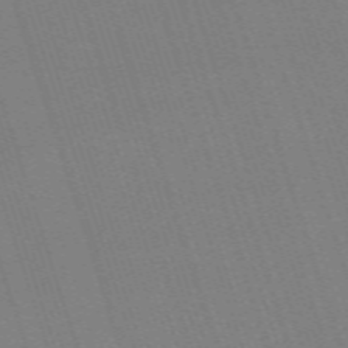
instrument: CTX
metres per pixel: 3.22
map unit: eHh
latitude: -64.1795
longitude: 51.1242
